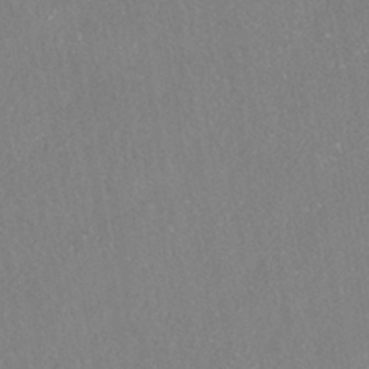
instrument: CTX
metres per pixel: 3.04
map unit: HNhu
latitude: -40.5196
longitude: 102.3873
